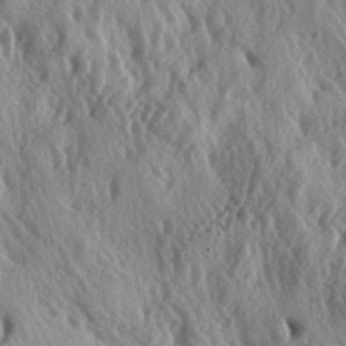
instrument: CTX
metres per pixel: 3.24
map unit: lAa
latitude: -5.1998
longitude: -125.2915
